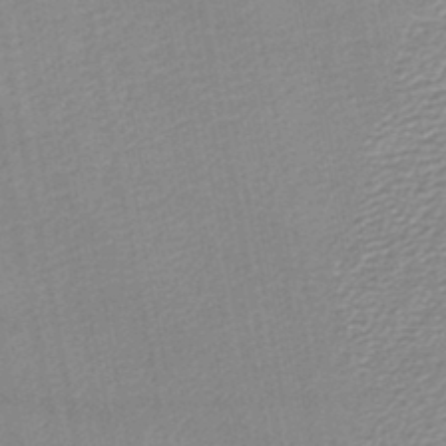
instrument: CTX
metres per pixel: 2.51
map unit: lHb
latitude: -46.5573
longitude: 73.7477
